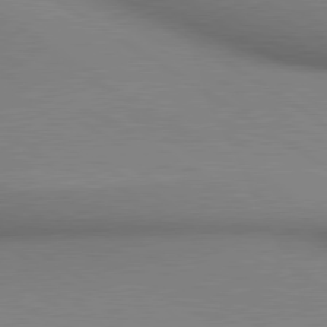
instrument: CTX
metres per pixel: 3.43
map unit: lApd
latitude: 80.3467
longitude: 134.6896
